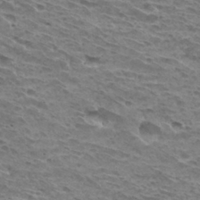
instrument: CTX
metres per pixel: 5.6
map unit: Hto
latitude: 32.4412
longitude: -40.4034
